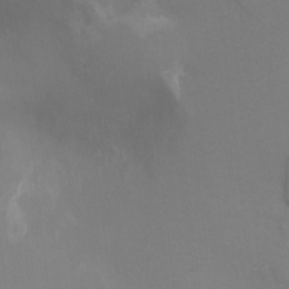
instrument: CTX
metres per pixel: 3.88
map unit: Ht
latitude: -8.5007
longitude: -28.4412
